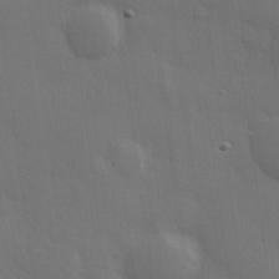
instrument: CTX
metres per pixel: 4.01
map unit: Hve
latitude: 19.4804
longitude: 150.8408
